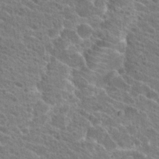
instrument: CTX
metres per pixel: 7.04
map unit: Hto
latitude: 24.3467
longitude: -39.2915
